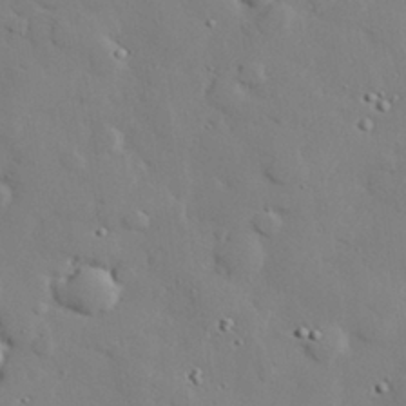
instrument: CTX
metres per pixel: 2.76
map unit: eHh
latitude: 28.6112
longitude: -81.6694
